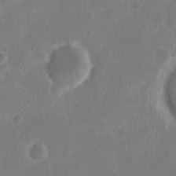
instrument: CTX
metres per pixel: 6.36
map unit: eHh
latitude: 8.4601
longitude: -68.9703
